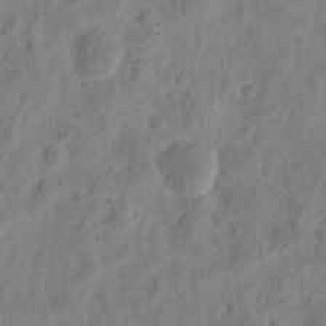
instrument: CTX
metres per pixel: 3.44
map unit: eHh
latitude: 9.5371
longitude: -74.1956
